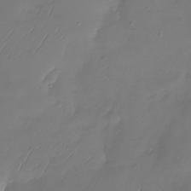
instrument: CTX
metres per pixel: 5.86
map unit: Nhu
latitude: -28.9542
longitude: -59.7072
